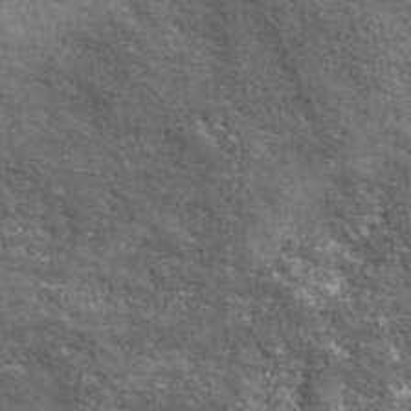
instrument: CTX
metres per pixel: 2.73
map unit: ANa
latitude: 42.9136
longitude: -87.0647
